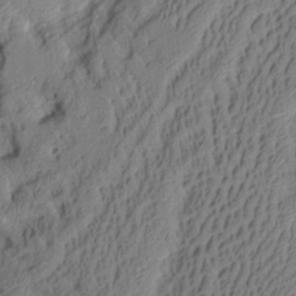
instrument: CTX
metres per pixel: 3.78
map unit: Aa
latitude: 7.1025
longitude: -128.1011
